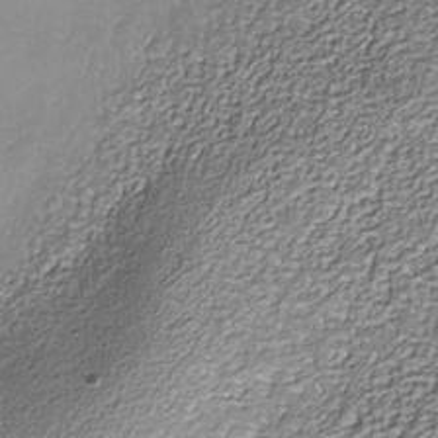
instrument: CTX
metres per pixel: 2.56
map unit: Nhe
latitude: -37.8611
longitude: -87.8772
